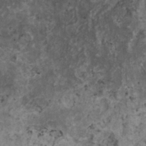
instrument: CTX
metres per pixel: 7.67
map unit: HNhu
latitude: 1.9339
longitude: 4.0661
